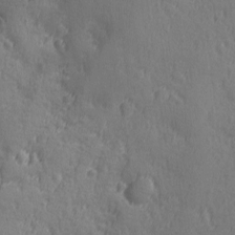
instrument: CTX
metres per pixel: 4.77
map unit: Ave
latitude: -8.7652
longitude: -119.1781
